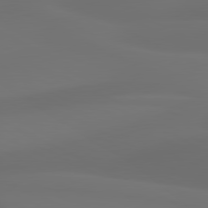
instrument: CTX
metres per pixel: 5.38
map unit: lApd
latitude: 80.8947
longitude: 123.7856
